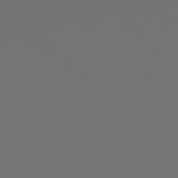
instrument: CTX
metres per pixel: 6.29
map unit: Hpe
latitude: 78.1200
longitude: 173.6533
